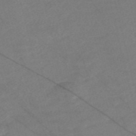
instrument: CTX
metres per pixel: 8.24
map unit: Nve
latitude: -57.2943
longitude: 53.5021
